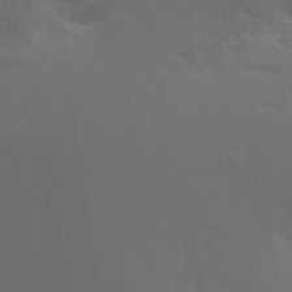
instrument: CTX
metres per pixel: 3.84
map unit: Aa
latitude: 29.9339
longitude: -135.1025
